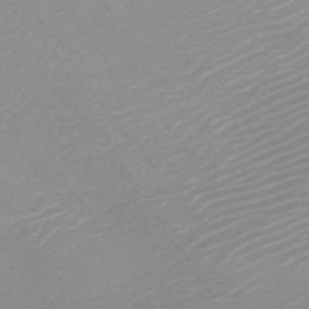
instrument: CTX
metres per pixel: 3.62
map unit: HNb
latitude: -44.9164
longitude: -44.3656
